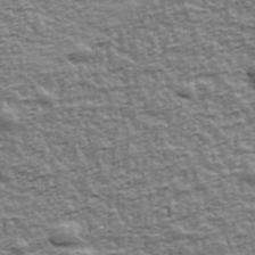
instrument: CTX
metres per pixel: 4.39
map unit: Ave
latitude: 42.7246
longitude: -112.7057
